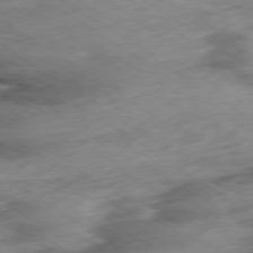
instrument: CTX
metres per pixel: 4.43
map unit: Ap
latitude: -79.5210
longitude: -72.3846
